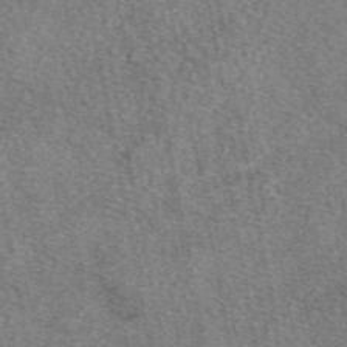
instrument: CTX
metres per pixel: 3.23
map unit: eAb
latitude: 48.8191
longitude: 111.7288
